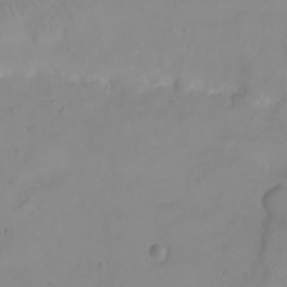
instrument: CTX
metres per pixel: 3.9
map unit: eHh
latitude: -9.0675
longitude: -68.5357
